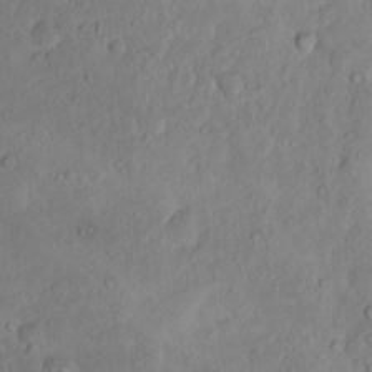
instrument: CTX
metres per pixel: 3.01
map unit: eHh
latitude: 1.6316
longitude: -55.9906
